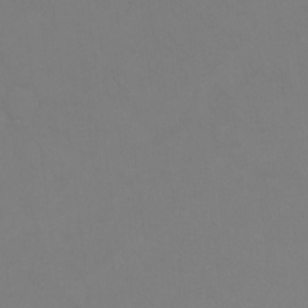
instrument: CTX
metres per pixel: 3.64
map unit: Ht
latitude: -8.7274
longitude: -34.2144
